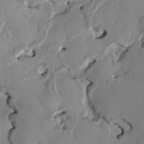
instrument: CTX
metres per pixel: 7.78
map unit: HNhu
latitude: 0.6301
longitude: -5.5371
